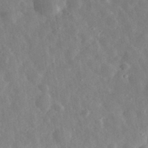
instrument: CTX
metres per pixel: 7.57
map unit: eHh
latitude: 32.9892
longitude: -78.6113
